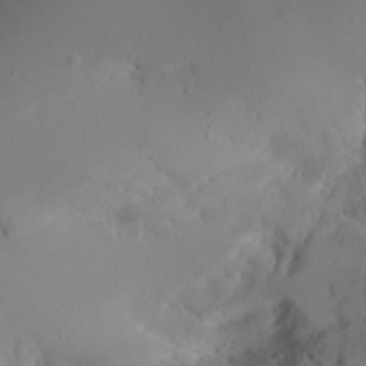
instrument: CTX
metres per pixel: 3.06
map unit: Aa
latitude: 24.7813
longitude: -131.9717
